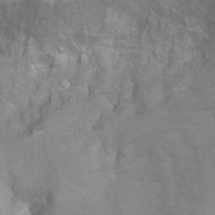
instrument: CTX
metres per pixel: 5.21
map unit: Hto
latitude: 6.9892
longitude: -36.0822
